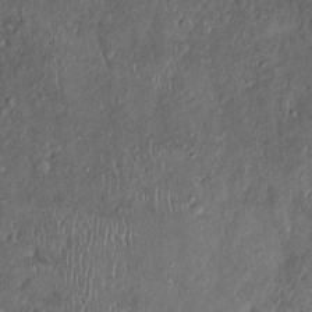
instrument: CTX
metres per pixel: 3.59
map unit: Ht
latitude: -1.2943
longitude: -14.0255
